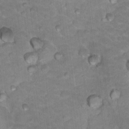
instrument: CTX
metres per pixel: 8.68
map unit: Hto
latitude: 18.1200
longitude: -35.5371
